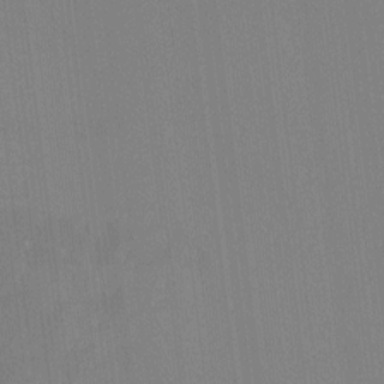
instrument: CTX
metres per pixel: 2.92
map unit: HNhu
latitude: -1.3510
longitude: -6.8947
